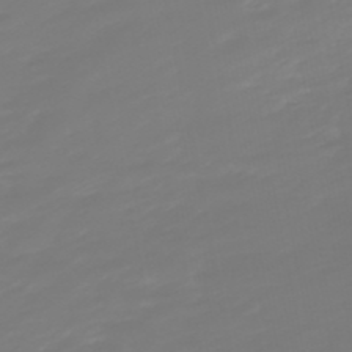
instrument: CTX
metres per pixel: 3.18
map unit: lHb
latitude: -49.5588
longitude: 82.5385
